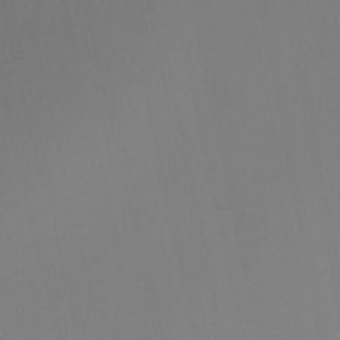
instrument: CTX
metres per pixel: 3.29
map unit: Ht
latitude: -13.7856
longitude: -51.4804
